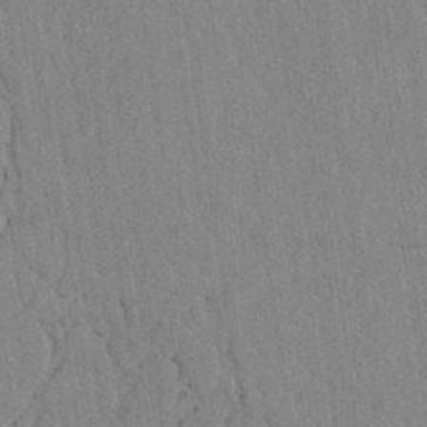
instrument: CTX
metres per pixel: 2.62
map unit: lAvf
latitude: 6.0633
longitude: 164.6519
